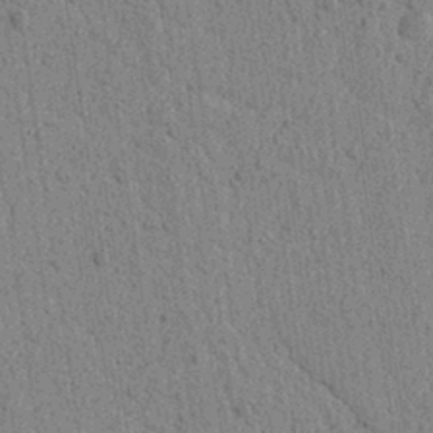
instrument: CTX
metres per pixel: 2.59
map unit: lAvf
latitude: 6.0444
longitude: 164.7841
